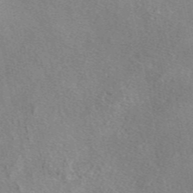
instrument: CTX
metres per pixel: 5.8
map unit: eAb
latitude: 47.1404
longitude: 108.1228
